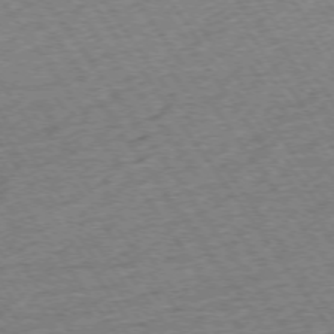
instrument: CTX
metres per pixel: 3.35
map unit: Ap
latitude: -74.6330
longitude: -89.1781
